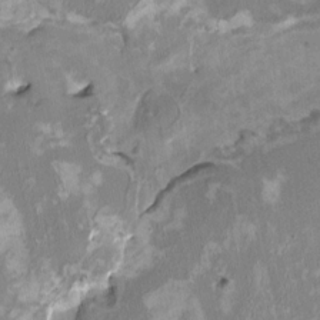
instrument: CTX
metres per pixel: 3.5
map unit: HNhu
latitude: 3.1970
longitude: -4.4412
